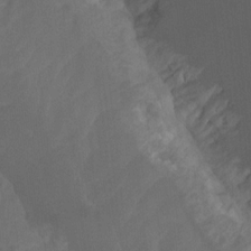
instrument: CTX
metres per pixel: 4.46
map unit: Ht
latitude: -14.3873
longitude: -57.8772
